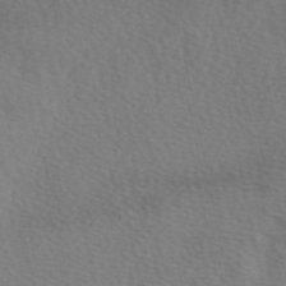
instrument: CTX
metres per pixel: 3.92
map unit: eAb
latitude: 50.1388
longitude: 119.4077
